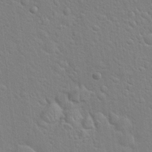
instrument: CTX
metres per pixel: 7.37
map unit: Hto
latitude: 21.0648
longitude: -52.1578
